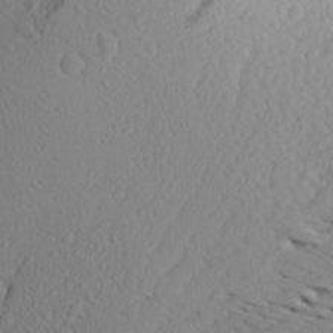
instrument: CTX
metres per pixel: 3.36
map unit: Aa
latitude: 23.7261
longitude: -146.4790
